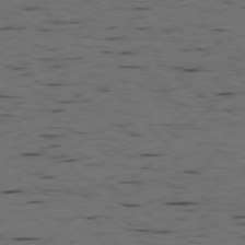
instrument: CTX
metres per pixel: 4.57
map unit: Ap
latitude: -76.2928
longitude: -90.5924
